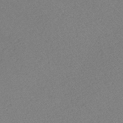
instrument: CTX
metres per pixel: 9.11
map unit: ANa
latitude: -38.7085
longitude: 94.7652
